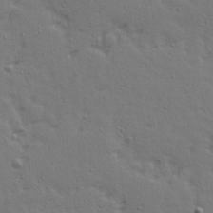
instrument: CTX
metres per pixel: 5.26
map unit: Ave
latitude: 14.8380
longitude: -105.8962
